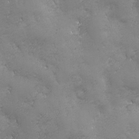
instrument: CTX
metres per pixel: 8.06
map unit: Ave
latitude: -7.4643
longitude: -121.1215
